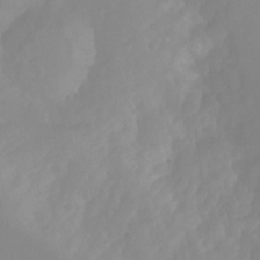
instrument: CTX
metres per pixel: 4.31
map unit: Aa
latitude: -13.8422
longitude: -58.9325
